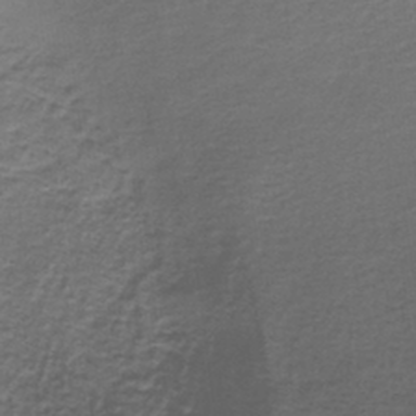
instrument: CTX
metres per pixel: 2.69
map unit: lHb
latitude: -42.8408
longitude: 57.9745
